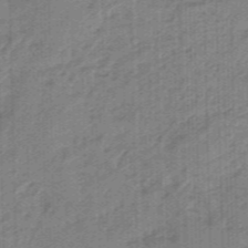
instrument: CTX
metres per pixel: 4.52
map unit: eHb
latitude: -45.7856
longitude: 83.6722
